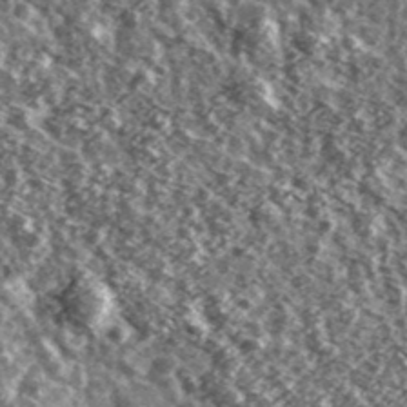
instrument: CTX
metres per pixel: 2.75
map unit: Ave
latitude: 40.8380
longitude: -106.1011
